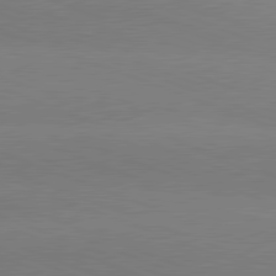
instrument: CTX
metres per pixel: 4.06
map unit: lApd
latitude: 81.0836
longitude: -131.9340
